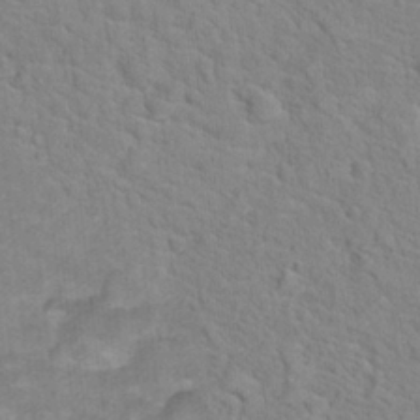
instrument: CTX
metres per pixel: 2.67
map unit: Hto
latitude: 17.7639
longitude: -34.9513
